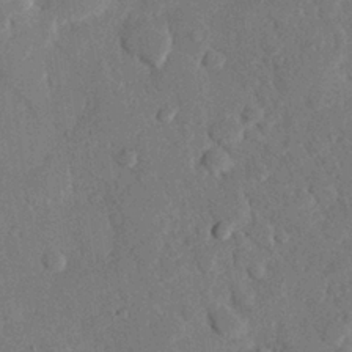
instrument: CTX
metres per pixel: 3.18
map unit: eHh
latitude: 26.2523
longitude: -80.6490
